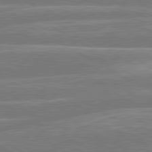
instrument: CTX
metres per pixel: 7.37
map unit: lApd
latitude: 80.5735
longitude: -131.8584
